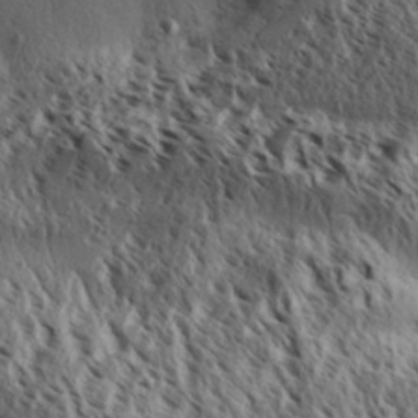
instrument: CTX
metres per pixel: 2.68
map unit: Aa
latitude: 31.1970
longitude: -138.0444
